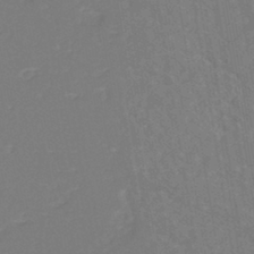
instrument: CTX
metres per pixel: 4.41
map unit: eHh
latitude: -44.0094
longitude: -29.5371
